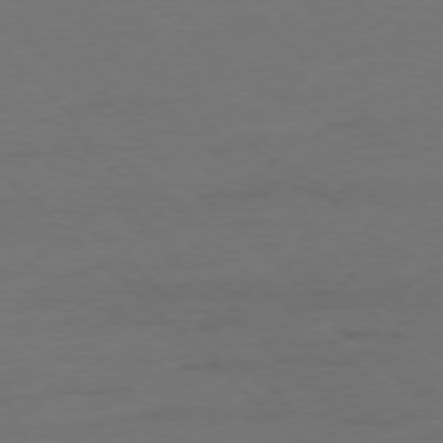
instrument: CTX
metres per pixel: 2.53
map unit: Ap
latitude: -77.9178
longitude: -79.9906
